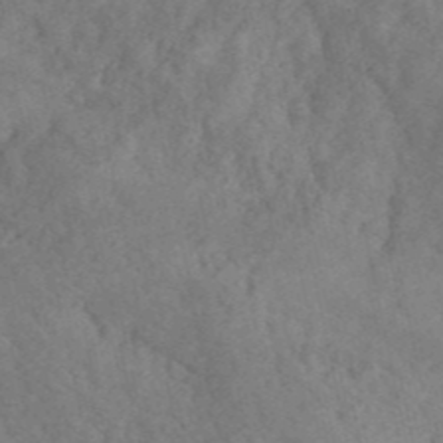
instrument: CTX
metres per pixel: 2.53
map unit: ANa
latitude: 41.9906
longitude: 51.8422
